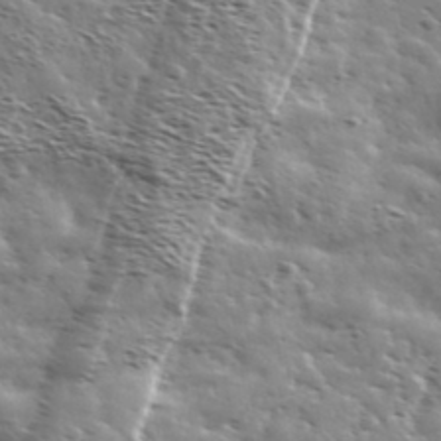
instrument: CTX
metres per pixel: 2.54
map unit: Ave
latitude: 37.1781
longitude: -110.7624
